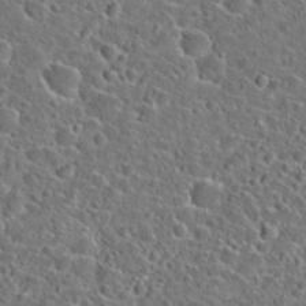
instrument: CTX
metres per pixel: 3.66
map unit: Hto
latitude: 23.8016
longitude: -46.2712
